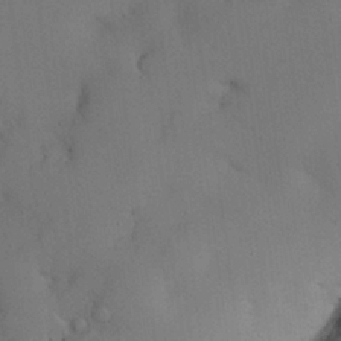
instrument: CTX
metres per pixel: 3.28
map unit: Nhu
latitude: 26.6113
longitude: -70.9325
